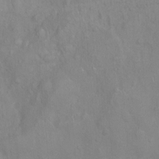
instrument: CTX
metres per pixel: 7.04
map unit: Ht
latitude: -4.1416
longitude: -15.4616
